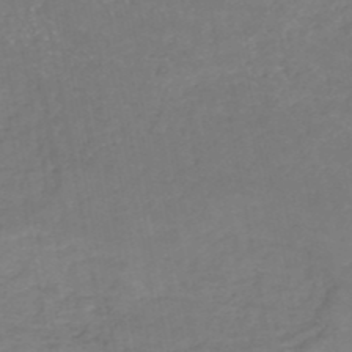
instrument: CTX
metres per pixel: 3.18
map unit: HNb
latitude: -50.1417
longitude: -53.6505
